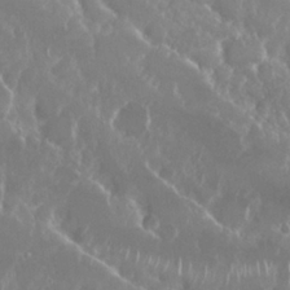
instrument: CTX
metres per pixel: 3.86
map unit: Nhu
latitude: 25.5749
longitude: -60.4979
